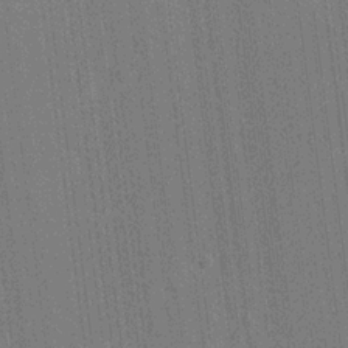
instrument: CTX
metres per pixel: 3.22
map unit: lAvf
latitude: 7.3482
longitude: 165.5777
